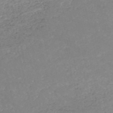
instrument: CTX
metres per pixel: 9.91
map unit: HNb
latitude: -53.9178
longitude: -36.1389
